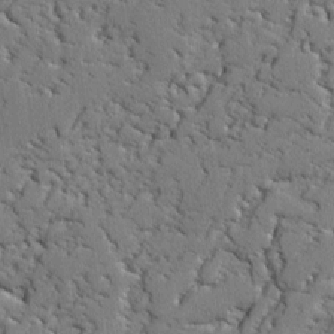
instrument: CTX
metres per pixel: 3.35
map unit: lAvf
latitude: -2.2739
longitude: -108.8380
